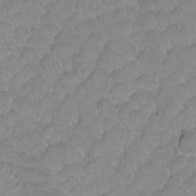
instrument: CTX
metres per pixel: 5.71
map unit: Hto
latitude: 2.4034
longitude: -33.0270
